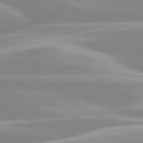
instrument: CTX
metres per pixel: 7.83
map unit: lApd
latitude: 80.1200
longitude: -129.2537
